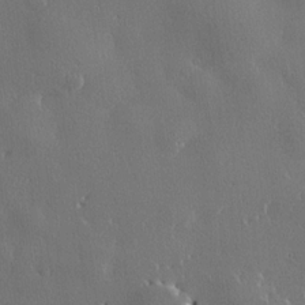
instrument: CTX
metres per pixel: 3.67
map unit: lHvf
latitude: 22.1011
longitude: 146.5196
